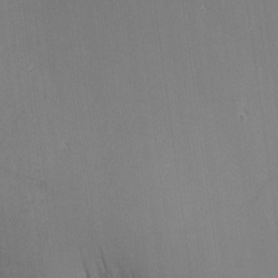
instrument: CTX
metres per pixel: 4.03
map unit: eHh
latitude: -2.2550
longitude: -79.9150
